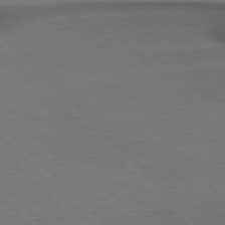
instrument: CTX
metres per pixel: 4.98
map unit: Hpe
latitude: 76.9324
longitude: -156.2900
